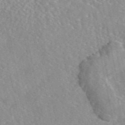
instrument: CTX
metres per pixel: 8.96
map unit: eAb
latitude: 45.9717
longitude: 111.6910
